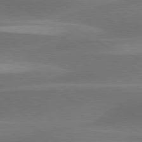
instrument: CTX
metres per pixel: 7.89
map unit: lApd
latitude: 79.7639
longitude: -88.3846
